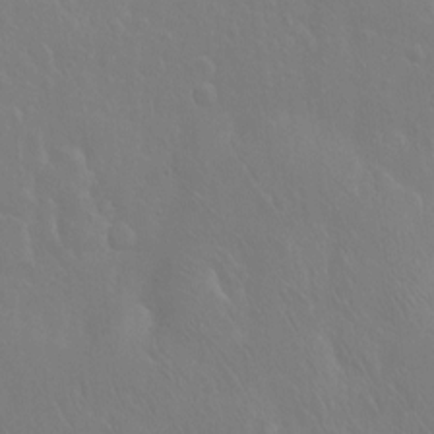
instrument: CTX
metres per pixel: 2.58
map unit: Hto
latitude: -7.2187
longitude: -37.8584
